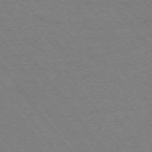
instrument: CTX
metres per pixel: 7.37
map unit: Ap
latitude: -74.5952
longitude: -77.0269
